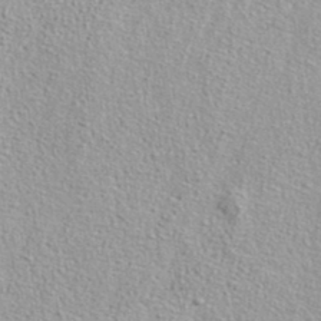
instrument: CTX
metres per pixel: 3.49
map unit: ANa
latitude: 36.8380
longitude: 14.6897
